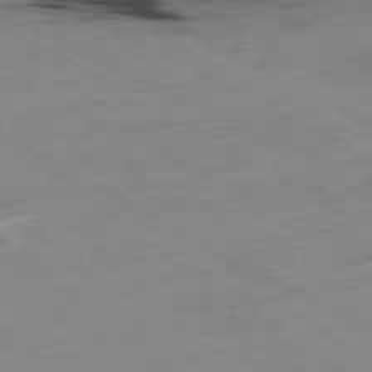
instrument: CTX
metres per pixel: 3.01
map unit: Ap
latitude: -80.5763
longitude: -92.6868
